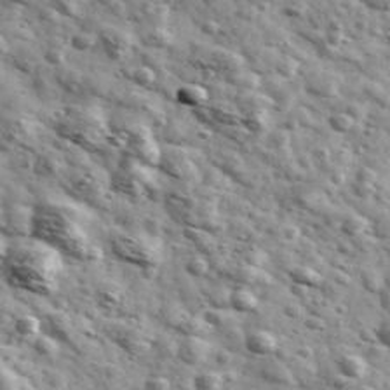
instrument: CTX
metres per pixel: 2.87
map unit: Ave
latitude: 41.2537
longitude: -107.0458
